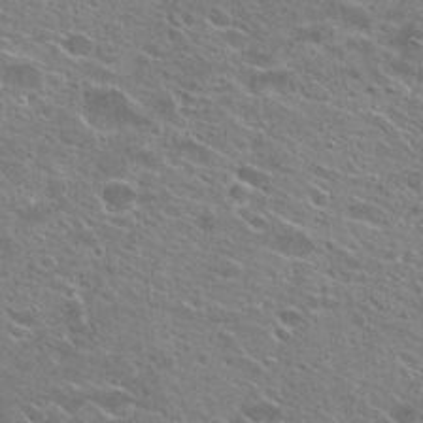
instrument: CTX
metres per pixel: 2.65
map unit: Hto
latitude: 25.4048
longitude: -44.1578
